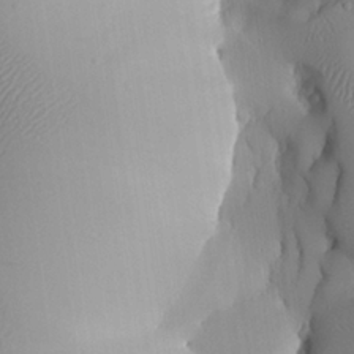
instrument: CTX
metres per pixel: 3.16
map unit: Aa
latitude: 25.3670
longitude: -129.4804
